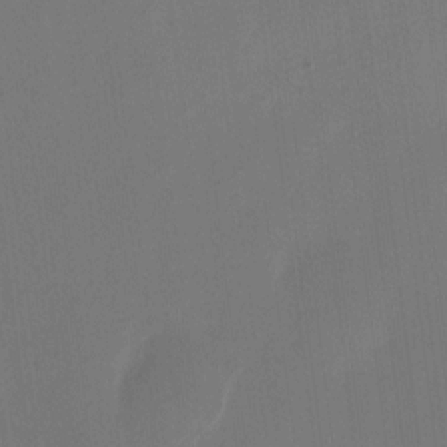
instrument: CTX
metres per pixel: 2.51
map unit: eHh
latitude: 10.8758
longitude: -68.3278
